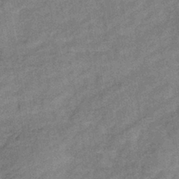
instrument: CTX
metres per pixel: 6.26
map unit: eHb
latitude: -41.4076
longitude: 82.0472
